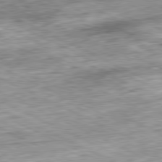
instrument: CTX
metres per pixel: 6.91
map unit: Ap
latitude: -81.2376
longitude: -88.0822
